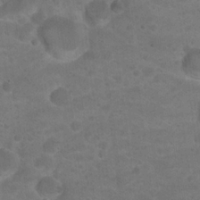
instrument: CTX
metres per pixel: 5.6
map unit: Hto
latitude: 19.4615
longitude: -39.0836
